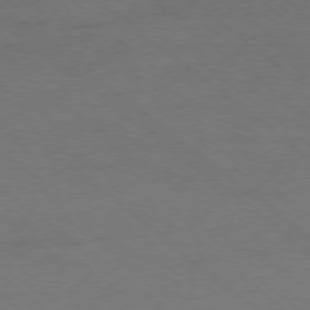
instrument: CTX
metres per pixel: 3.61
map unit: Ap
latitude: -77.6344
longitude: -76.4601
